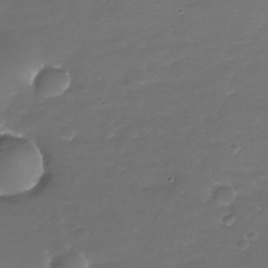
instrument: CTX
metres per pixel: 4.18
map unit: Nhe
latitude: -35.4076
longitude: -87.4804
